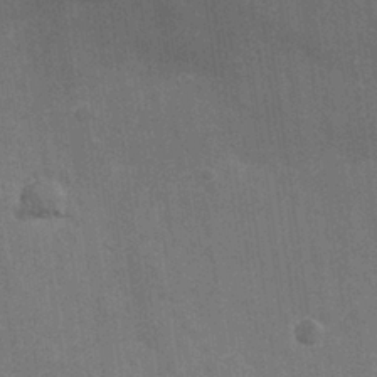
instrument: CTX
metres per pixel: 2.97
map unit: Nhu
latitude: 26.8947
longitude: -64.3089
